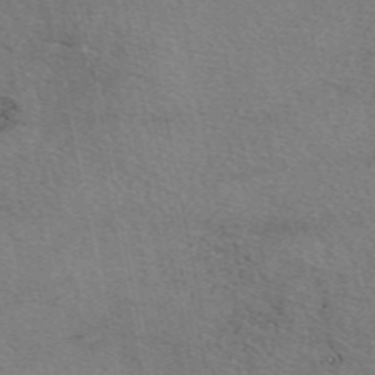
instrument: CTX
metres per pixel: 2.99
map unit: eAb
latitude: 50.6301
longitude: 110.0661
